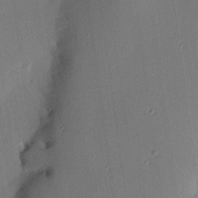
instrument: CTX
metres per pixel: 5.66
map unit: eHh
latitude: 23.0269
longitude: -90.8758
